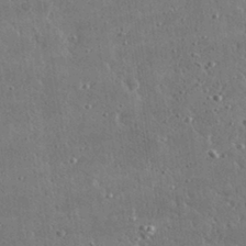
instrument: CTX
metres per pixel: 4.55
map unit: lHvf
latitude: 31.0270
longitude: -92.4034
